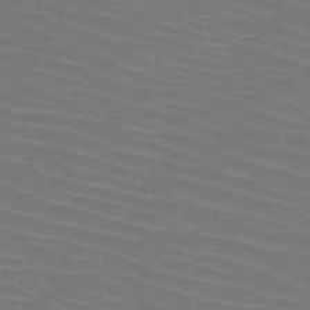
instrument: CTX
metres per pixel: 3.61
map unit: HNb
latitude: -47.4454
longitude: -45.4804
